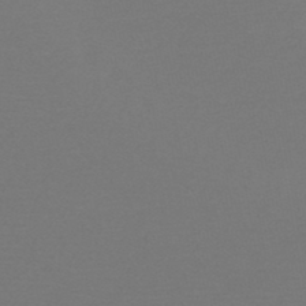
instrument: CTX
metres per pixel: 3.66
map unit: HNb
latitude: -47.8422
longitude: -43.5182
